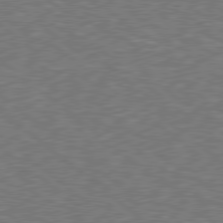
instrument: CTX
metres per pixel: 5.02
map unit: Hpe
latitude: 78.6869
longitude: -170.3278
